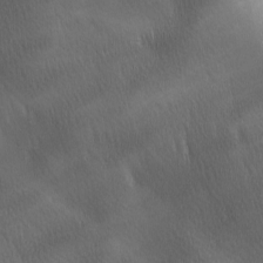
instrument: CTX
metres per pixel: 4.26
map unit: Ave
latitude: -6.9730
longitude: -122.6113
